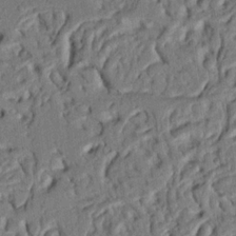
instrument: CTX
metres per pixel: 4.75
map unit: Nhu
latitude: 20.2901
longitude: -78.3468
